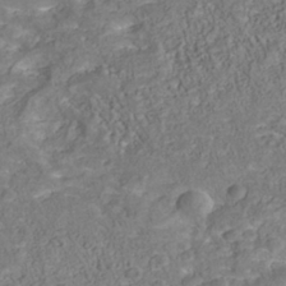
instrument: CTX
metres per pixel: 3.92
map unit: Nhu
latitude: -40.0661
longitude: -85.2915
